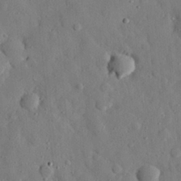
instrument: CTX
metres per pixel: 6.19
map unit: eHh
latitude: 27.8017
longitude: -77.6127
